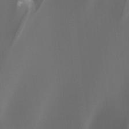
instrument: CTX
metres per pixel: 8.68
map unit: Htu
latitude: -7.5588
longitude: -48.9892
